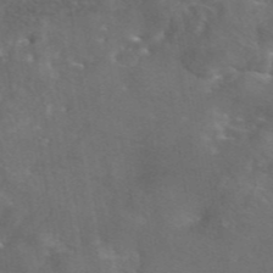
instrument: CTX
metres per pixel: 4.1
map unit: eAb
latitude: 45.7260
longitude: 114.8030
